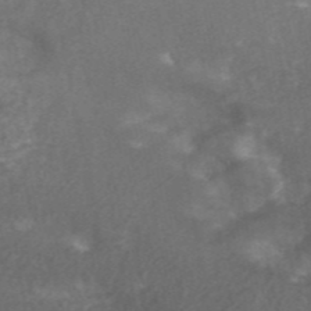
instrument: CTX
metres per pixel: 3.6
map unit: ANa
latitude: 45.7072
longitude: 27.0297
